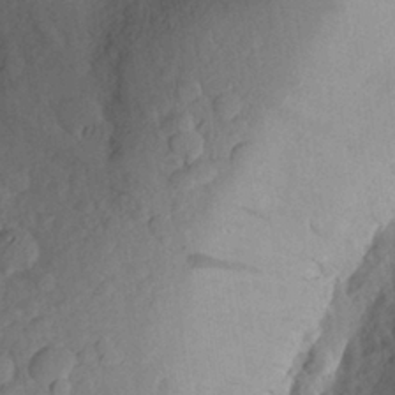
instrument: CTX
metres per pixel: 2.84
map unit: Aa
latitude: 25.6882
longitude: -146.3468
